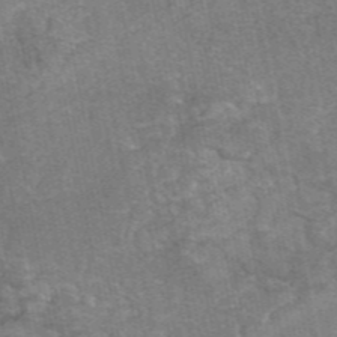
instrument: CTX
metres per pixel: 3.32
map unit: eAb
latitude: 47.4427
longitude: 103.6722
